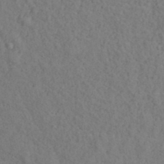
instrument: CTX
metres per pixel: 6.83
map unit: ANa
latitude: 39.0269
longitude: 22.5574
